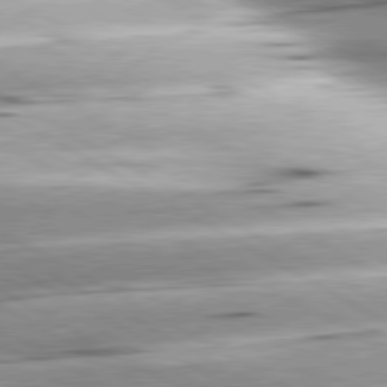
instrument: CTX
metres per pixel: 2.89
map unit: lApd
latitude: 80.2711
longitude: -157.1403
